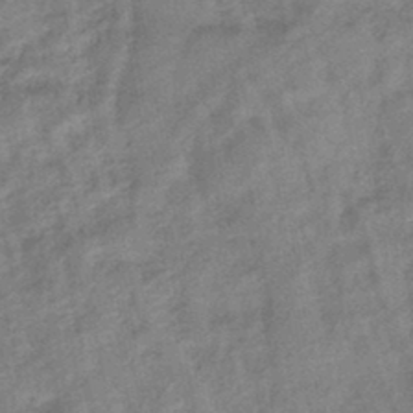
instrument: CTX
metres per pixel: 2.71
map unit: eHb
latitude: -44.3306
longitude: 85.4454
